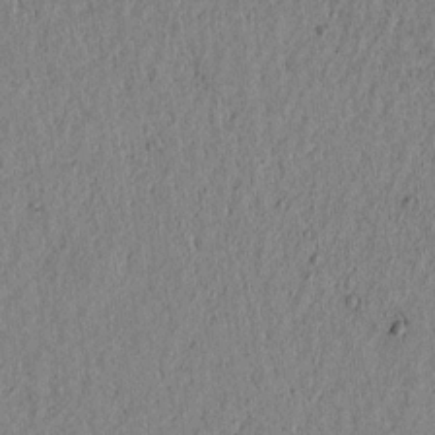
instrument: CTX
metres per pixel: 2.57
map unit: lAvf
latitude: 7.2159
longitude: 163.9178
